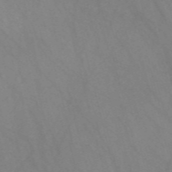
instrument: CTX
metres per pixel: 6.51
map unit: Nve
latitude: -57.7100
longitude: 63.7477
